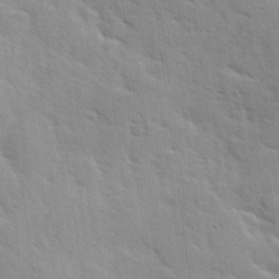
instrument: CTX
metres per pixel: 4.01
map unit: Ave
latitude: 10.4412
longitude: -102.7435
